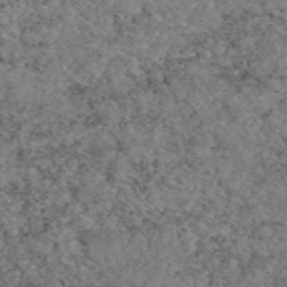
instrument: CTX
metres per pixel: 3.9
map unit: eAb
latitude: 47.2537
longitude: 113.9367
